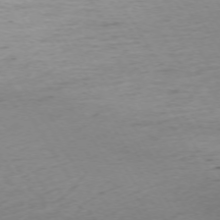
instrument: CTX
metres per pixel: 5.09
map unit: Ap
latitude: -73.5966
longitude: -68.9136
